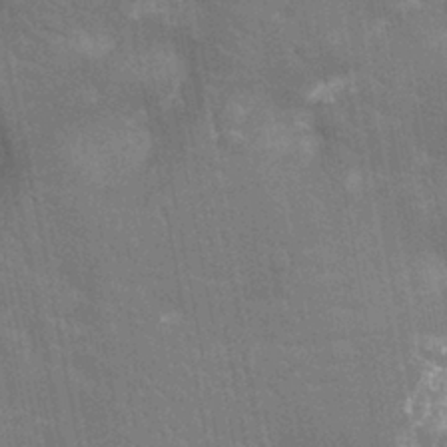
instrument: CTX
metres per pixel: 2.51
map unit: Nhu
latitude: -11.9556
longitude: -22.5357
